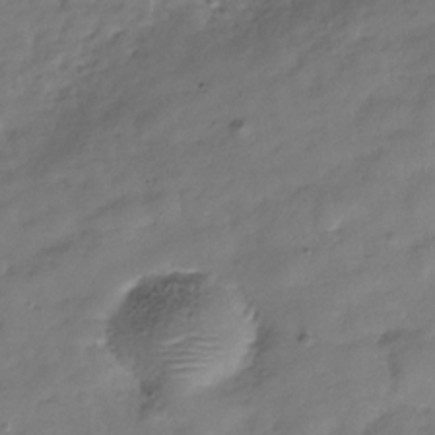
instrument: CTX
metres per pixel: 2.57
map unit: Hve
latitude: -31.3698
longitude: 90.4440
